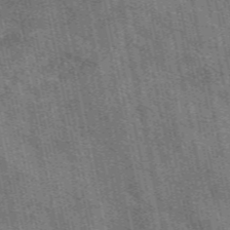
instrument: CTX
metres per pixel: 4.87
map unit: eAb
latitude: 51.1403
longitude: 114.5385
